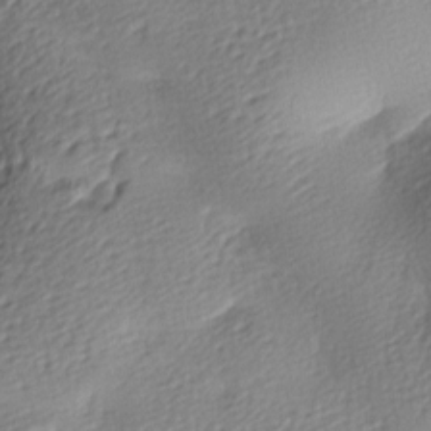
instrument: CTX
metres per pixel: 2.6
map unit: lAa
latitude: -8.9919
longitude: -127.2348
